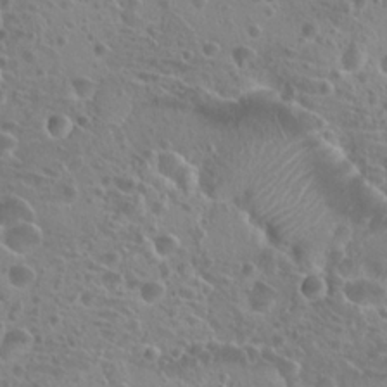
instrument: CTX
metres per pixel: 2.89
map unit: Hto
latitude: 20.3279
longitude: -40.8569
